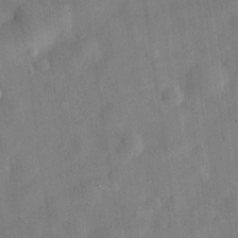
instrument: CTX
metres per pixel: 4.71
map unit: eHh
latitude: 30.4790
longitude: -74.9892
